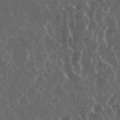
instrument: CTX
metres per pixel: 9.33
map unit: eHh
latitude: 34.4412
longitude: -59.1970
